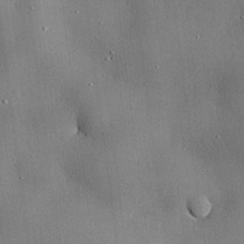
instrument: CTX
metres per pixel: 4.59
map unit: lHvf
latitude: 21.1026
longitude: 143.9556
